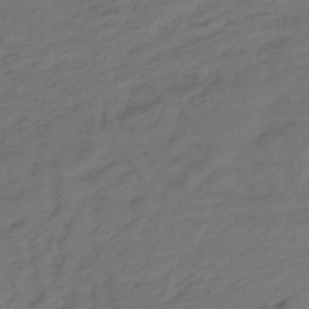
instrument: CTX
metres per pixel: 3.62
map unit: lHb
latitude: -35.5777
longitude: 70.1795
